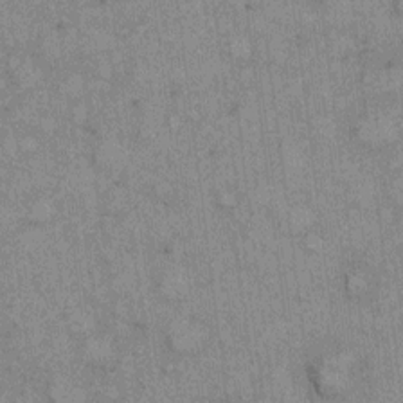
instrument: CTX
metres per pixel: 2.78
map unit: eHh
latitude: 7.1025
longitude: -64.6679
